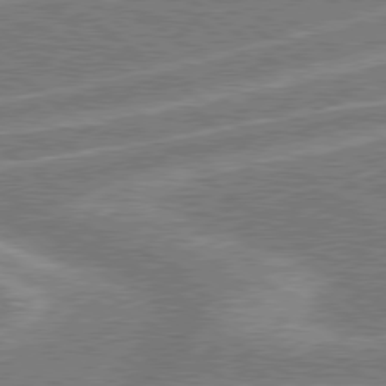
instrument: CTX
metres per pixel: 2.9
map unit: Hpe
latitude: 78.7624
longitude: -158.7624
